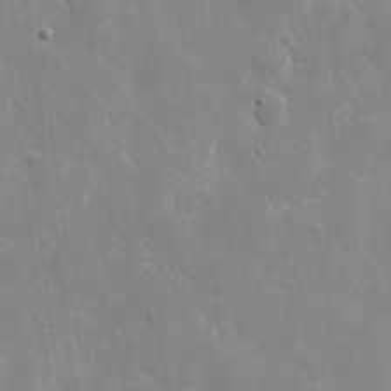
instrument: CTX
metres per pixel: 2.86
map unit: eHh
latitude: 9.3671
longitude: -69.8206
